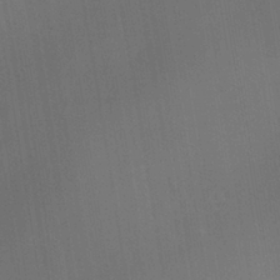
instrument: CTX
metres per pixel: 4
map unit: Nhe
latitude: -38.1795
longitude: -119.4048
